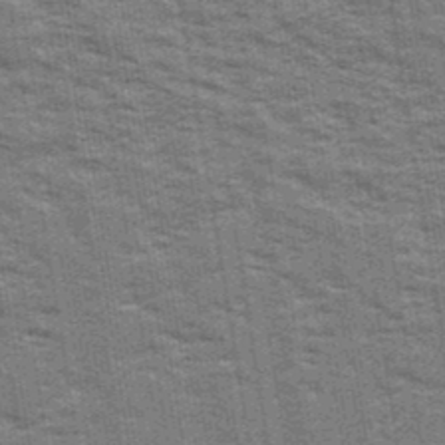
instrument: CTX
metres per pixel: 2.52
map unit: Ave
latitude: 40.1388
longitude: -108.9513
